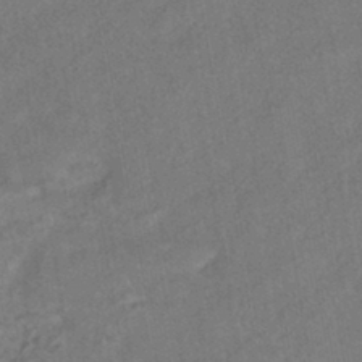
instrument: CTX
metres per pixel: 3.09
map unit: HNhu
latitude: -41.0486
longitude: 91.5210
